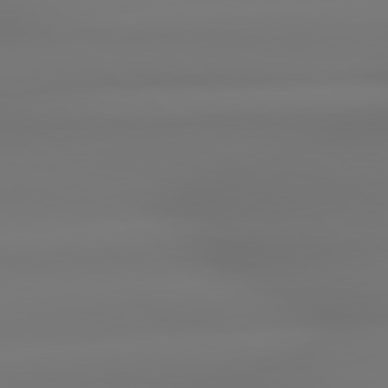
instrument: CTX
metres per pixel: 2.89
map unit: lApd
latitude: 79.0081
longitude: -136.3090
